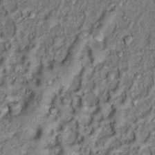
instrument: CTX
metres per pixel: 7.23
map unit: Hto
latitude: 13.7639
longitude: -33.8772
